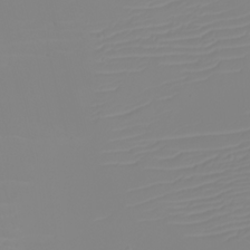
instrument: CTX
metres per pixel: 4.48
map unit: eHh
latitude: -5.8044
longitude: -85.1592
